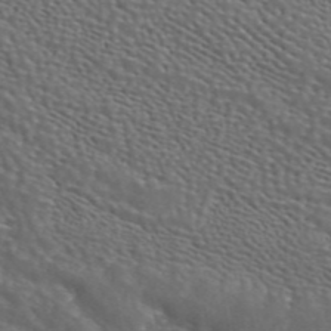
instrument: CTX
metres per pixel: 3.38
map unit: ANa
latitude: 44.7246
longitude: 28.7274
